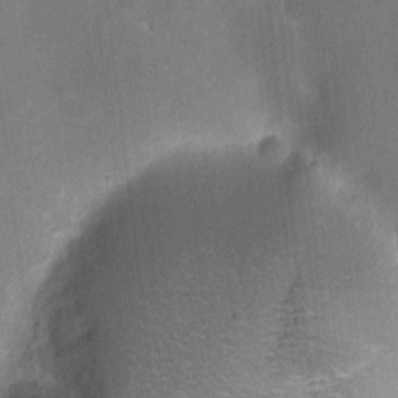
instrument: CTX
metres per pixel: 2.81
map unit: eHh
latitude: 4.4790
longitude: -66.5356
